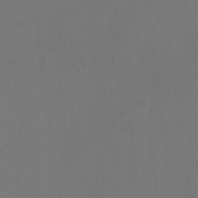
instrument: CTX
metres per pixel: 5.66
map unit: Hto
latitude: -12.1417
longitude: -40.0255
